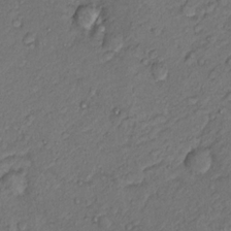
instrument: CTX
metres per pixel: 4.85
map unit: Hto
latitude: 13.8961
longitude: -29.7449
